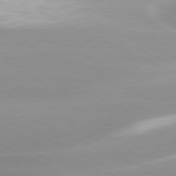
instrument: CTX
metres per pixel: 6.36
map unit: lApd
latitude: 79.9906
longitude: -121.3293
